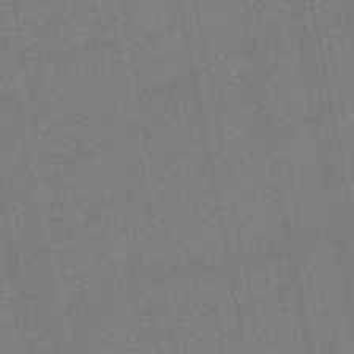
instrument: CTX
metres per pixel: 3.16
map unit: eHb
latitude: -49.8234
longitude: 79.2565
